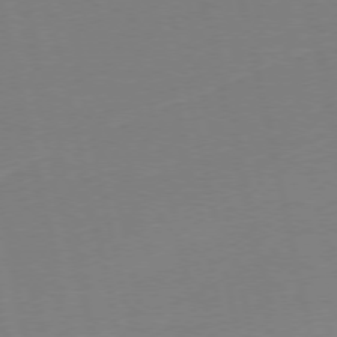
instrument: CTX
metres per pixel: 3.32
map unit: Ap
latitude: -74.9353
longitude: -74.2145
